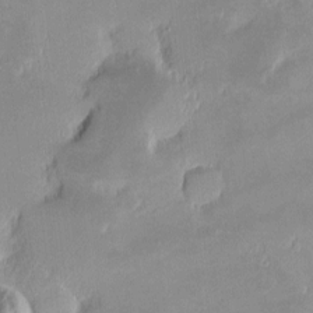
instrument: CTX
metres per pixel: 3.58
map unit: eHh
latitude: -1.5777
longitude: -84.7057
